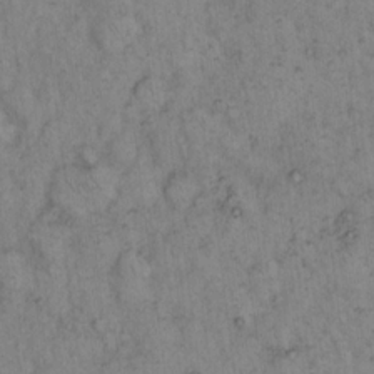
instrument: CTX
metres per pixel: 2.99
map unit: eHh
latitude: 15.4616
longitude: -64.5546
